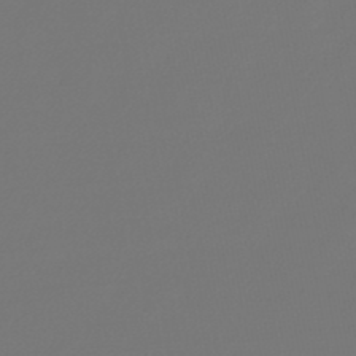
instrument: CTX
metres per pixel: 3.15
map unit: lHb
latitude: -47.7288
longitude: 63.0486
